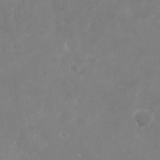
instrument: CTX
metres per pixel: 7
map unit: Nhu
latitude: -29.6722
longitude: -78.2901
